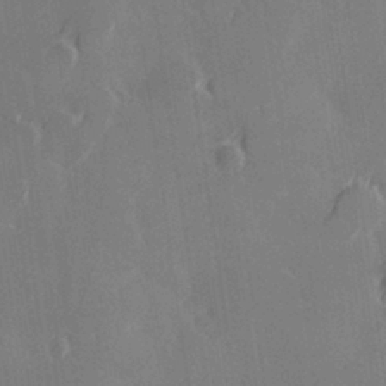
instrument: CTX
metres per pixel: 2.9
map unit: Hve
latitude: 28.1767
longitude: 145.0109
